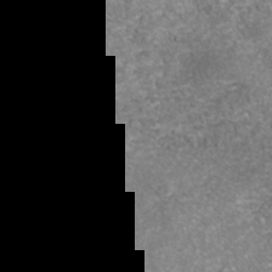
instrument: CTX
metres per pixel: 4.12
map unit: Nhe
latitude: -39.7478
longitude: -116.2145
